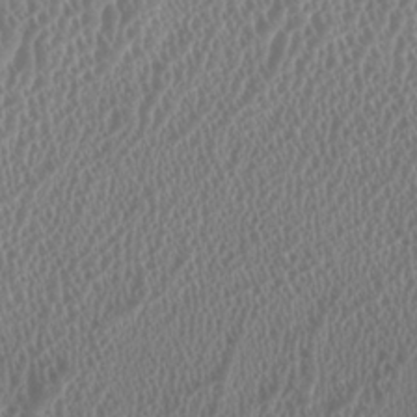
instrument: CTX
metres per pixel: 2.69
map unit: HNhu
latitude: -0.5385
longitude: 0.0472
